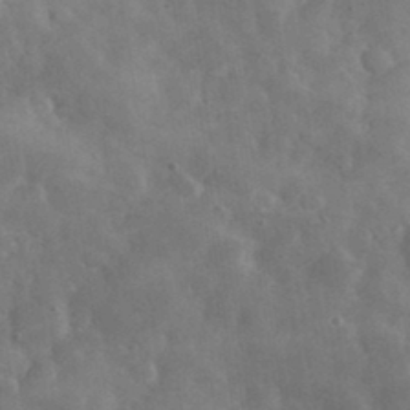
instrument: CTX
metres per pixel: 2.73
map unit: eHh
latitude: 33.7639
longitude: -69.1403
